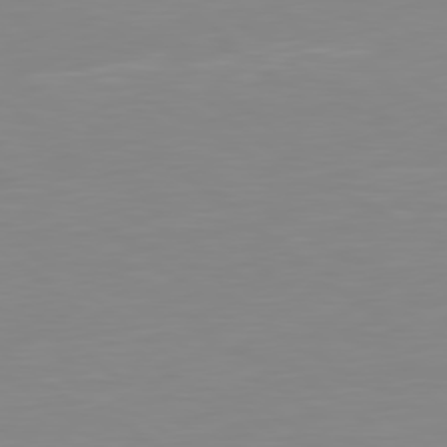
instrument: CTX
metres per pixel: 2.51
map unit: Hpe
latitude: 78.8002
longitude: -172.8569
